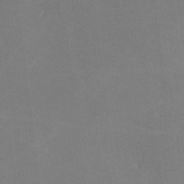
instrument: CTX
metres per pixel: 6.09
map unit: lHvf
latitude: -9.6911
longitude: -100.0633
